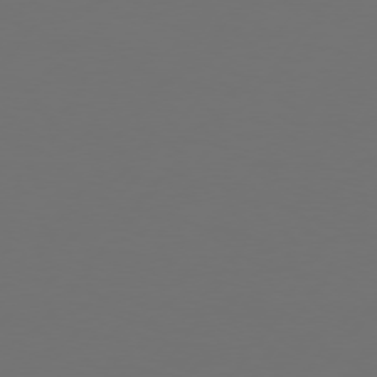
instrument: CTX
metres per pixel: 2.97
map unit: Hpe
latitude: 75.0647
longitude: -129.7261
